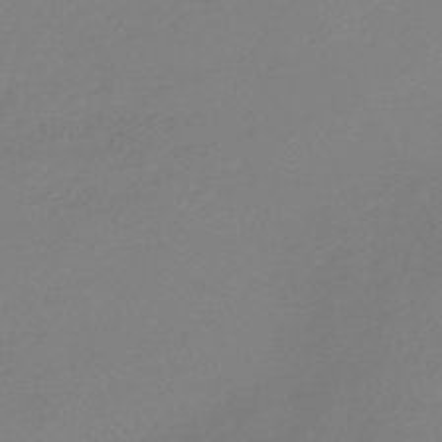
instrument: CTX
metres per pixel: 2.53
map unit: lHb
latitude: -44.1984
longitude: 71.1053
